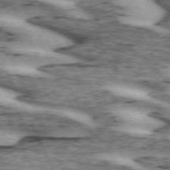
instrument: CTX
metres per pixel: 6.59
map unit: lApd
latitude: 72.5168
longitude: -54.8191
